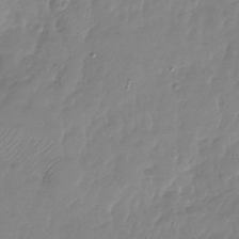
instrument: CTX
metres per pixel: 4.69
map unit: Nhu
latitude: -28.5385
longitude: -59.0081
